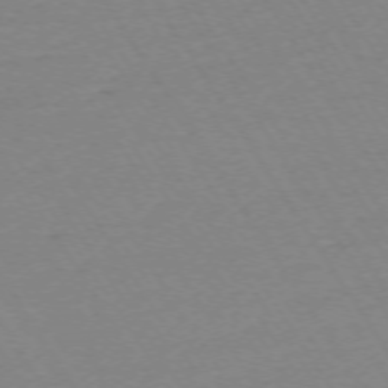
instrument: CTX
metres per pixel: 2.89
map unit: Ap
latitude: -74.0472
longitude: -81.8016
